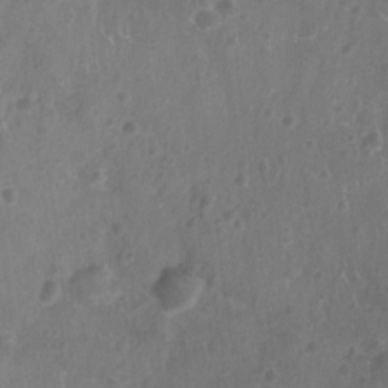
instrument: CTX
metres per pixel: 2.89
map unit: Ht
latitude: -9.5588
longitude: -21.2159
